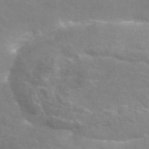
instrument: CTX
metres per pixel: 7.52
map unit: eAb
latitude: 50.6490
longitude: 111.4832
